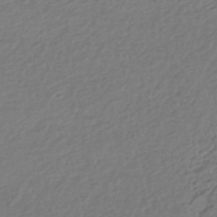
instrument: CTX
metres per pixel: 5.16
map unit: HNhu
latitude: -44.8975
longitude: 95.6155
